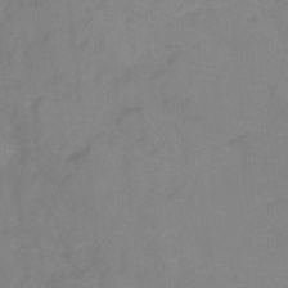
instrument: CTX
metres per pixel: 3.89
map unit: Ht
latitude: -9.2565
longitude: -35.4048
